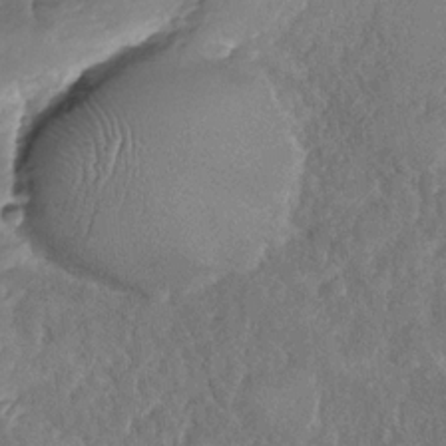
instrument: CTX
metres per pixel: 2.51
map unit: Nhu
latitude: -30.9730
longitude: -60.4790
